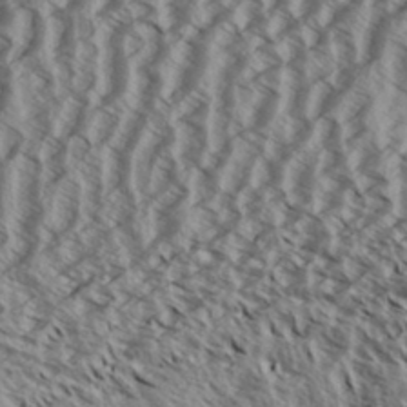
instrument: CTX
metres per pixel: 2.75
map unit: Aa
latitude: 33.0647
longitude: -137.6694
